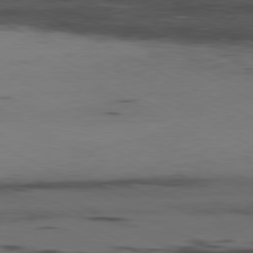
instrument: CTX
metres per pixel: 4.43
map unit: Ap
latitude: -80.5763
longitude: -94.5357
